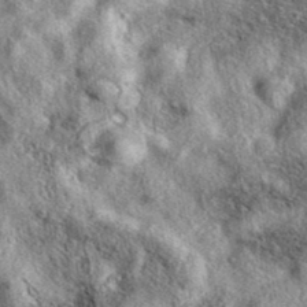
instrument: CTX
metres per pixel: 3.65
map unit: eAb
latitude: 39.2159
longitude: 111.7100
